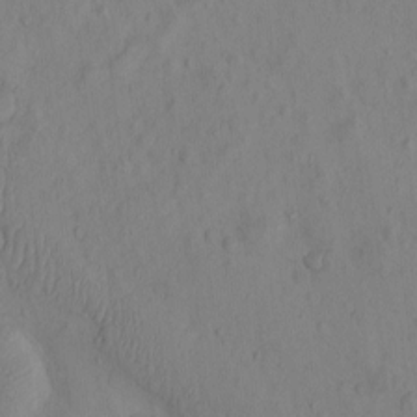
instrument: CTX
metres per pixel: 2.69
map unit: eHh
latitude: -0.4062
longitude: 16.3118
